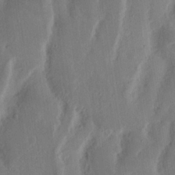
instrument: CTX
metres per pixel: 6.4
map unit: Nhu
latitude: 15.7450
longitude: -73.8584
